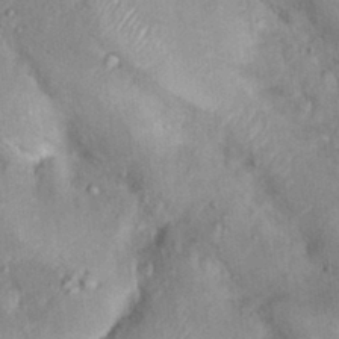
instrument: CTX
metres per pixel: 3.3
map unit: Nhu
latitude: 16.1011
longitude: -30.4979
